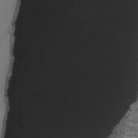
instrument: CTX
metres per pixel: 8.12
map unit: lAvf
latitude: 26.2523
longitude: -110.8569
